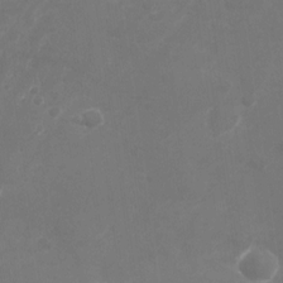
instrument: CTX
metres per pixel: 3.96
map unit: Nhu
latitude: -28.5007
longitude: -66.6490
